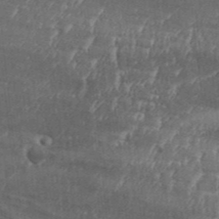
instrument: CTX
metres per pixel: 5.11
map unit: Aa
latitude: 32.9514
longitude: -135.3103
